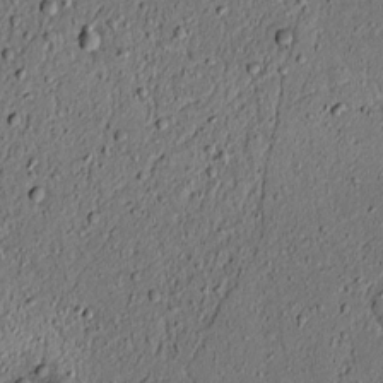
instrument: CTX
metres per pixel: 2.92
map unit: lAvf
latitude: 4.3089
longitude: 167.8989
